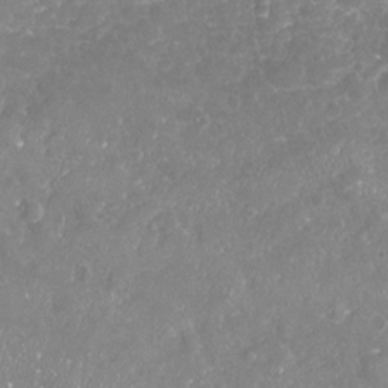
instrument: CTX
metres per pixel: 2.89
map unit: Nhu
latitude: -18.4062
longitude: -57.8205
